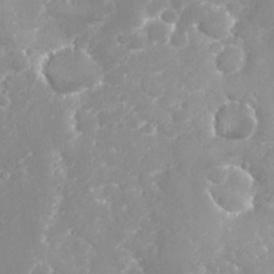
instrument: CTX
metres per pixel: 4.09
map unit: Nhu
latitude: 26.4790
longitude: -60.9324
